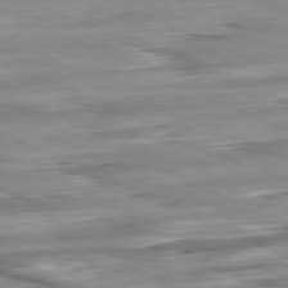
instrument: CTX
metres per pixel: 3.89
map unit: Ap
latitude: -81.5021
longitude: -87.3293
